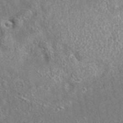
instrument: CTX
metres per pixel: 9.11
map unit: eAb
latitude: 35.7827
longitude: 112.8030
